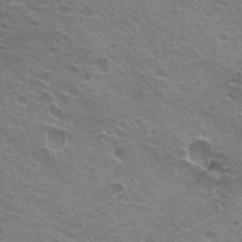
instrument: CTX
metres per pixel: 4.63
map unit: Hto
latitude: 21.7639
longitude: -32.0255
